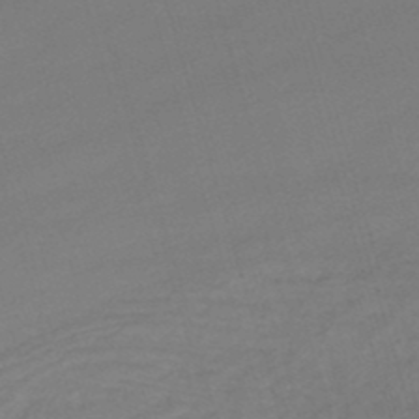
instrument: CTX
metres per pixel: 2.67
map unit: lHb
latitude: -47.2754
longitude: 63.3131
